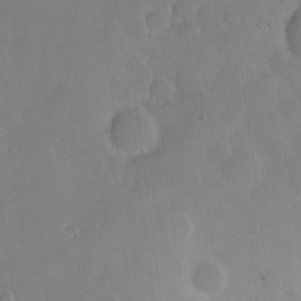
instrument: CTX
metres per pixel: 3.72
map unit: Hve
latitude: 19.2348
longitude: 150.2550
